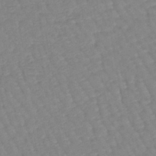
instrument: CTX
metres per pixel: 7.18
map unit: lHb
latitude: -44.6330
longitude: 80.5007
